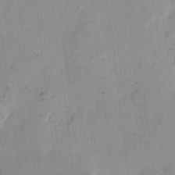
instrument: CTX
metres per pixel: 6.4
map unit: eHh
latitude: 11.2915
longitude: -68.4790
